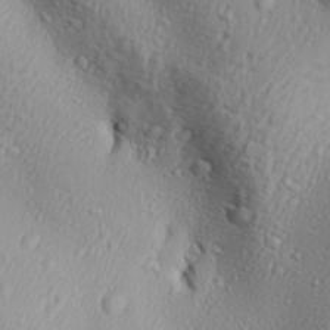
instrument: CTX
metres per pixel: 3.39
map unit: Aa
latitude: 30.2145
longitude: -136.4223
